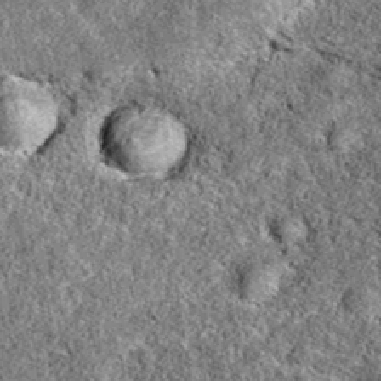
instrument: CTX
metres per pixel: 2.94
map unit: eAb
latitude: 36.3656
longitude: 106.6518
